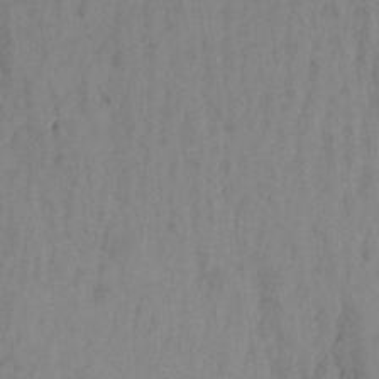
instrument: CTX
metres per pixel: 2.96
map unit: Aa
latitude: 19.1025
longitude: -146.8380
